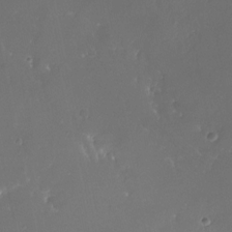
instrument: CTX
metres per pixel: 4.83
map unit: Nhe
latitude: -27.6155
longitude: -109.9717
